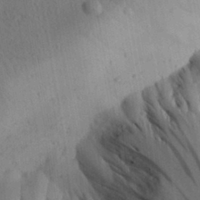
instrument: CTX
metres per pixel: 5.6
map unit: Aa
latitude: 30.8191
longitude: -144.4790
